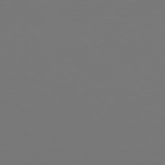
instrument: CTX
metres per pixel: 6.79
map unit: Hpe
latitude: 77.4426
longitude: -170.9325
